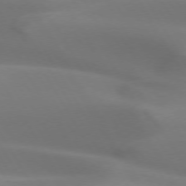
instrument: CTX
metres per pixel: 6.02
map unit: lApd
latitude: 73.0270
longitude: -50.0822
